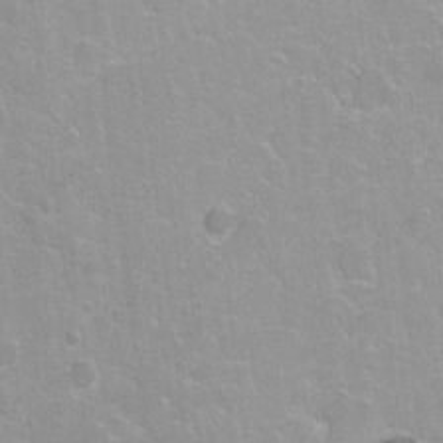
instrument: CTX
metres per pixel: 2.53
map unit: Hto
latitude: 2.4601
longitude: -32.6302
